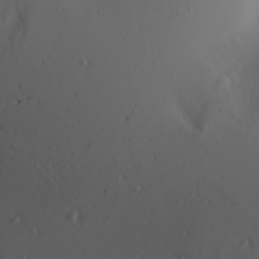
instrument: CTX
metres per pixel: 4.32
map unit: Hve
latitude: 13.4238
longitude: -91.2159
